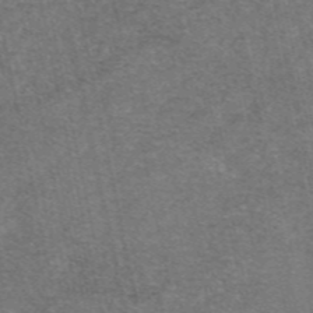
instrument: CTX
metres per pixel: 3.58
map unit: eAb
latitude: 47.7450
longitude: 105.0864
